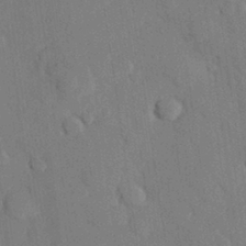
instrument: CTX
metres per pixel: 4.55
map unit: eHh
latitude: 27.6127
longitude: -80.1767
